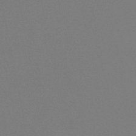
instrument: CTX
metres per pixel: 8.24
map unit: lHb
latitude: -49.4833
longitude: 69.6155
